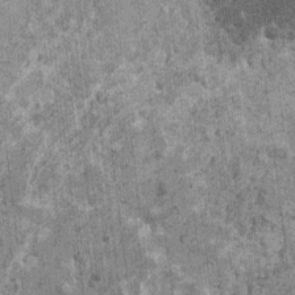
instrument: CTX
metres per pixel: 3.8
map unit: HNhu
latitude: 1.1592
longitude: 5.2187
